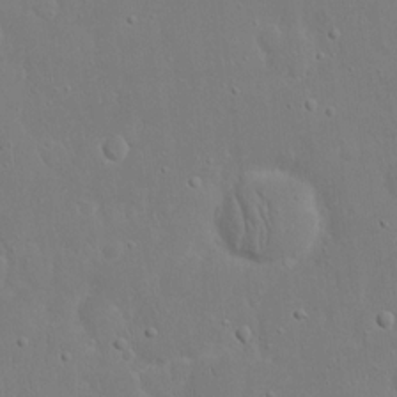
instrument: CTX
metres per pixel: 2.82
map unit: eHh
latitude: 17.1025
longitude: -71.5749
